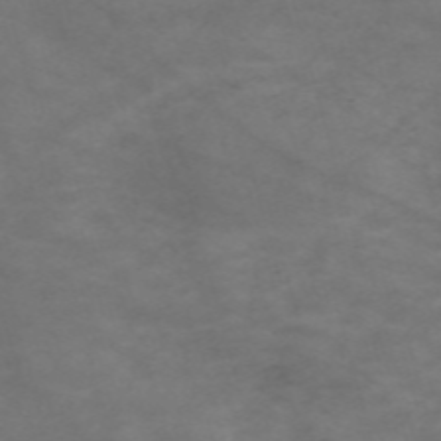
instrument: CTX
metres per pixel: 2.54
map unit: Nve
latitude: -59.5210
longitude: 59.0108
